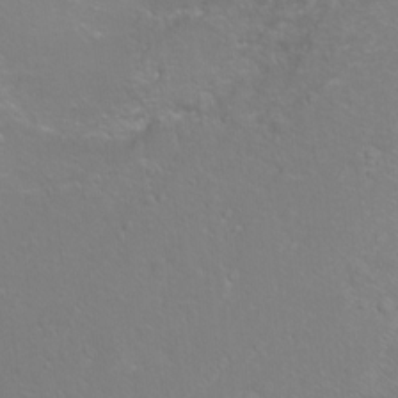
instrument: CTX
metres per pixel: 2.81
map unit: Ht
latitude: -5.9367
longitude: -35.0269
